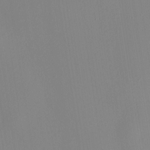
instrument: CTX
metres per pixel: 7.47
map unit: HNhu
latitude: 8.1389
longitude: 14.6708
